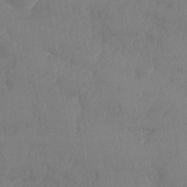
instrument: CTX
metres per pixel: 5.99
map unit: Nhe
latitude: -36.4440
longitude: -177.6127
